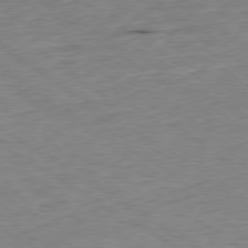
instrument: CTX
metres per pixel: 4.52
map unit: Hpe
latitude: -79.4454
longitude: 11.1053
